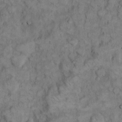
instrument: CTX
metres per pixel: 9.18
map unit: eHh
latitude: 12.2334
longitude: -64.4979
